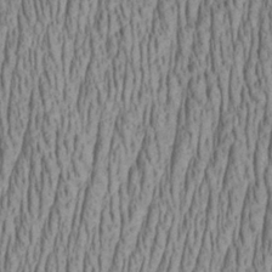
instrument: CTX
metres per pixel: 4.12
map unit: Aa
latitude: 28.1767
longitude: -136.3468
